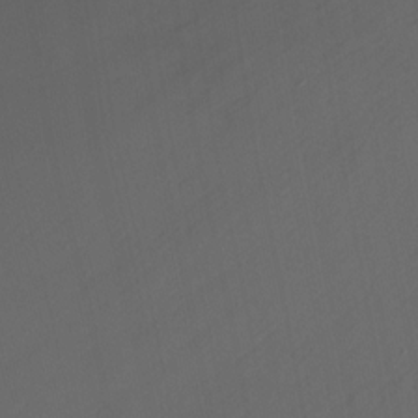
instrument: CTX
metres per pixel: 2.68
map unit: Nhu
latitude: -9.4832
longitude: -46.9325
